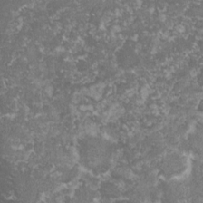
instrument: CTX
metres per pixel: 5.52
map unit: lHvf
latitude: -16.3685
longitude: -99.6127
